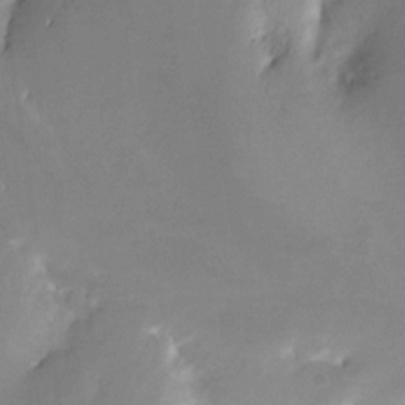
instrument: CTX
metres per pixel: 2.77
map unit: Nve
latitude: -25.3321
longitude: -109.1214
